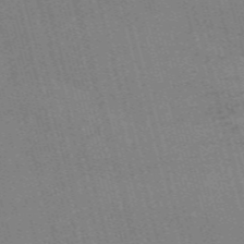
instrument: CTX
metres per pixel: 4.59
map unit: Nve
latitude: -59.3698
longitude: 62.5384
